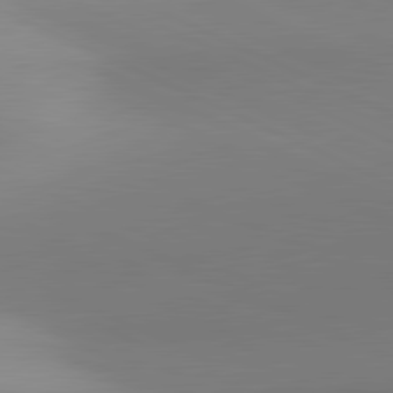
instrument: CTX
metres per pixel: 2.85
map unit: lApd
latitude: 81.2537
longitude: 143.5966
